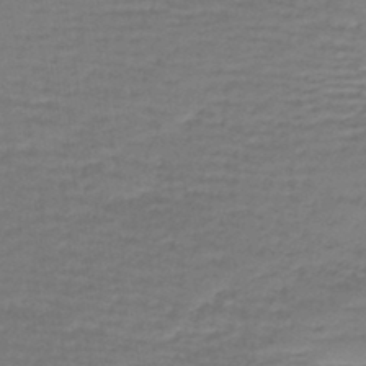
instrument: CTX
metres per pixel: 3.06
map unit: lHb
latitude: -43.7288
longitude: 58.9919
